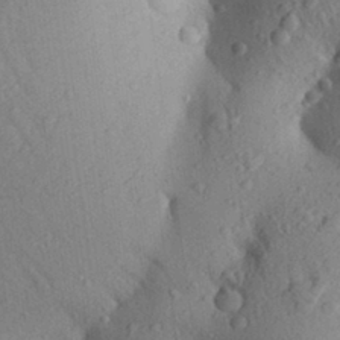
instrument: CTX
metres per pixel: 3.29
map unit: Aa
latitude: 28.8191
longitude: -148.0822
